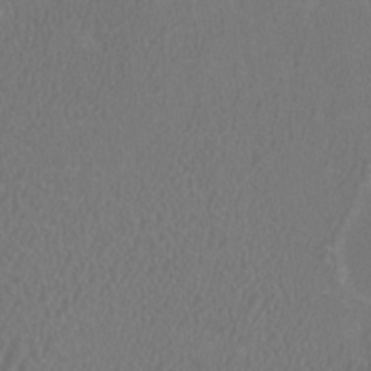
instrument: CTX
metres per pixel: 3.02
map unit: HNhu
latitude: 1.2348
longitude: -0.0633
